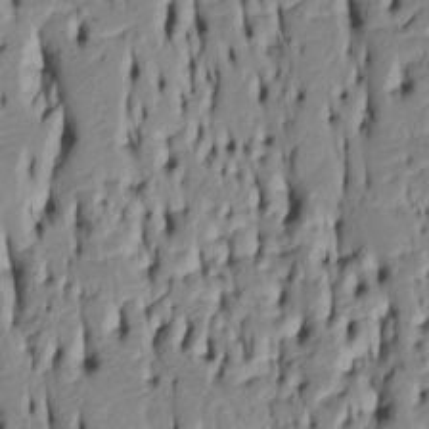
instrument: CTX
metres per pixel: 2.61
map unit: Htu
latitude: -5.4076
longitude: 152.0850
